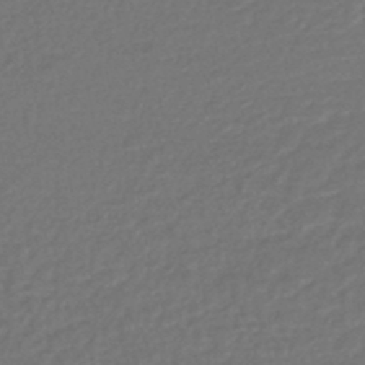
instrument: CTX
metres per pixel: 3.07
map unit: HNhu
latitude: -47.9367
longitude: 98.3306
